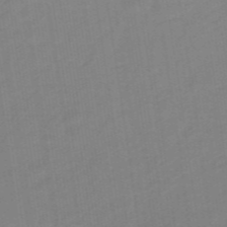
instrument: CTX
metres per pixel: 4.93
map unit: eHb
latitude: -48.4818
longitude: 87.6911
